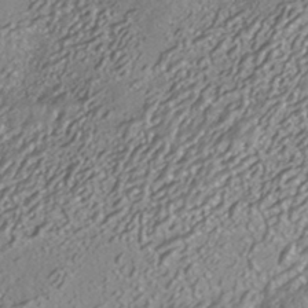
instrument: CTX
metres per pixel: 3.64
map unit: HNhu
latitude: -41.8611
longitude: 103.7667
